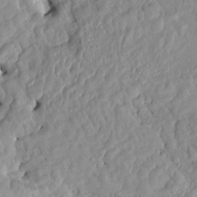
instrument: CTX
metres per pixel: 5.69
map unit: HNhu
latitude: 4.9703
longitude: -2.1389
